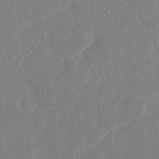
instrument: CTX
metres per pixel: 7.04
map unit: lAvf
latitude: -6.5573
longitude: -114.6868
